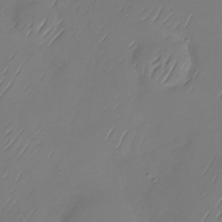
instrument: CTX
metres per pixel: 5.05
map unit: Nhu
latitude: -29.3888
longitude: -59.4993
